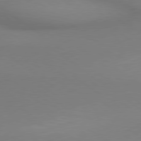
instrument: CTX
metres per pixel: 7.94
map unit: lApd
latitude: 79.3482
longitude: 179.1242
